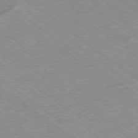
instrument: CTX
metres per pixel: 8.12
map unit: Hpe
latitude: -78.1416
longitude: -21.9339
